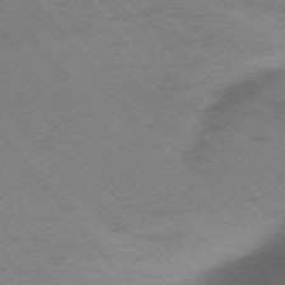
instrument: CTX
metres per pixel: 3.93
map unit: Ap
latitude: -75.7100
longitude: -70.8569
